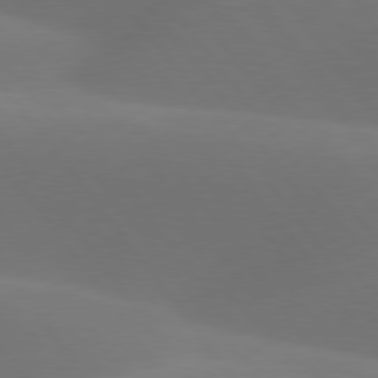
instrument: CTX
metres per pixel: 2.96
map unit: lApd
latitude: 77.7449
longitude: -52.0633
